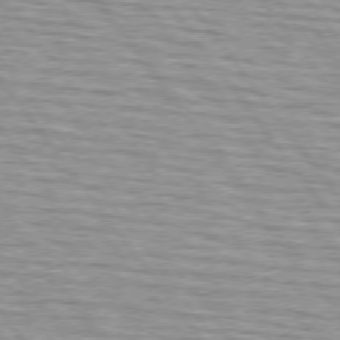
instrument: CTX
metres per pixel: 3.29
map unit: lApd
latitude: 74.7246
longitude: -75.8394
